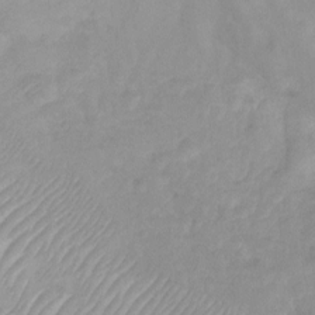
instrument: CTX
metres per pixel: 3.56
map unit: Ht
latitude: -0.0850
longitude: -35.4237
